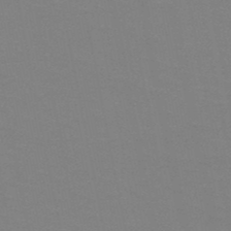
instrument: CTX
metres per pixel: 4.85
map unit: HNb
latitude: -49.3321
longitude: -49.4615
